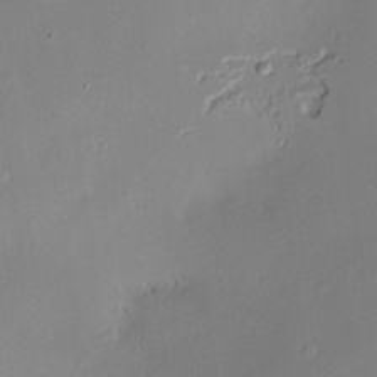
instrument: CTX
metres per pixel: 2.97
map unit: Hve
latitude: -9.5966
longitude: 174.5762
